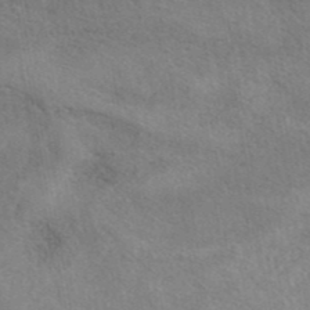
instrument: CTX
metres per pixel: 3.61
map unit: eAb
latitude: 41.8583
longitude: 110.0283
